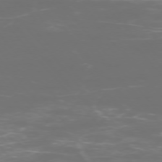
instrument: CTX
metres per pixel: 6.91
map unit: Ap
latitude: -75.2754
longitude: -76.2144
